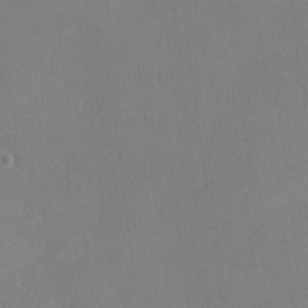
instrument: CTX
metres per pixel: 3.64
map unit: lHvf
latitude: -12.5952
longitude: -100.0255
